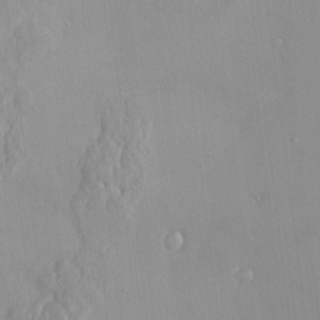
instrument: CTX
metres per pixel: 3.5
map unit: HNhu
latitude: 3.6316
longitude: 6.6329
